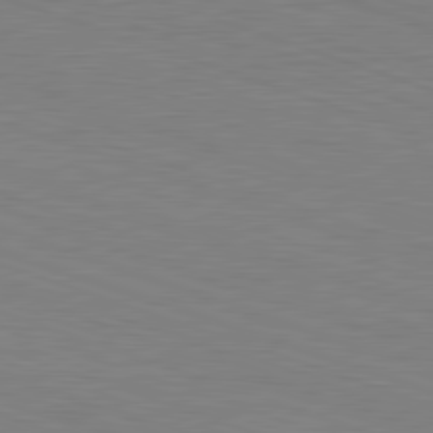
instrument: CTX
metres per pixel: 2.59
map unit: Hpe
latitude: -82.6707
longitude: 5.6910
